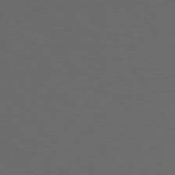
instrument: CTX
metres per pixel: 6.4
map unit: Hpe
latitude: 77.8394
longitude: -169.6127
